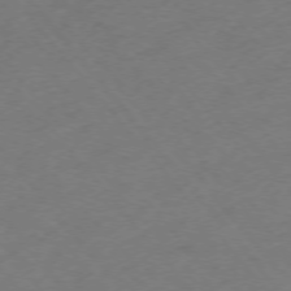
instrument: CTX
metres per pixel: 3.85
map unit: Ap
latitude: -75.7289
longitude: -70.5357
